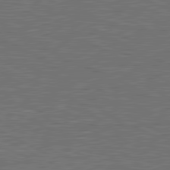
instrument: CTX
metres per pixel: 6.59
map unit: lApd
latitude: 81.1403
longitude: -171.6127
